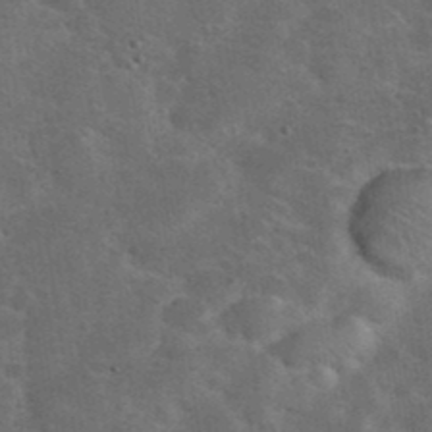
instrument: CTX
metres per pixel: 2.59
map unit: eHh
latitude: 37.6316
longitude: -66.6301
